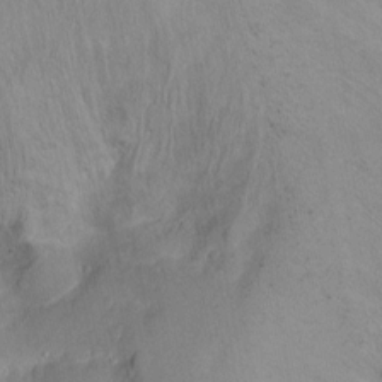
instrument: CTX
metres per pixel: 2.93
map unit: Hto
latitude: -12.7274
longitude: -39.0647
